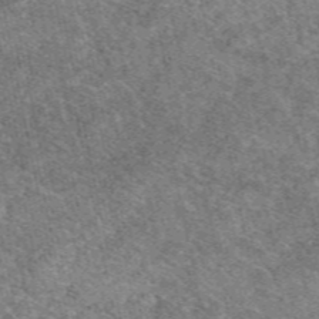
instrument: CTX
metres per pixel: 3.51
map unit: eAb
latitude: 49.3104
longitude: 114.1795
